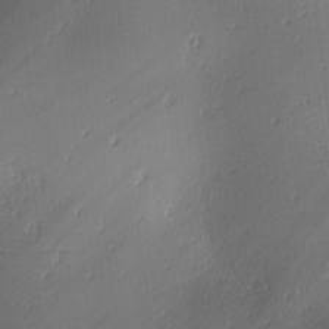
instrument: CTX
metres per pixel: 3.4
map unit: lAa
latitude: -10.7841
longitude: -124.7813
